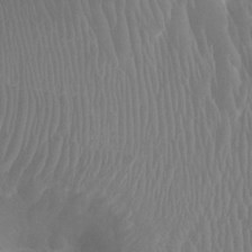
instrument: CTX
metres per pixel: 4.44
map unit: Ht
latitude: -1.3888
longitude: -18.1766
